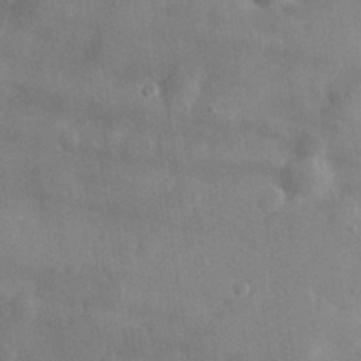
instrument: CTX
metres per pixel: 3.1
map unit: eHh
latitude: 31.3482
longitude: -72.2145
